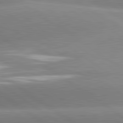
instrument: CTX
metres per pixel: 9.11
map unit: lApd
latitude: 81.2159
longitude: -157.8394
